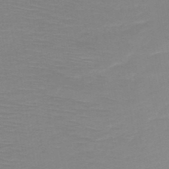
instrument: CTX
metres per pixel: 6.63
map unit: HNb
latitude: -49.3132
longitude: -44.4034
